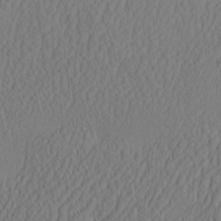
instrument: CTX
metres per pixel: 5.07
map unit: eHh
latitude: -2.9163
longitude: 16.1984
